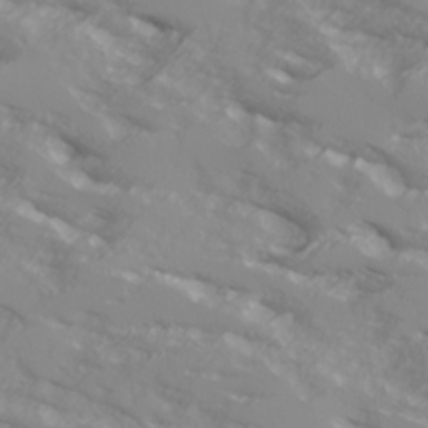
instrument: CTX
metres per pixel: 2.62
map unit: Ave
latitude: 17.3860
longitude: -129.3104
